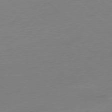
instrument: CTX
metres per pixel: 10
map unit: Ap
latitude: -78.6707
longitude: -98.1766
